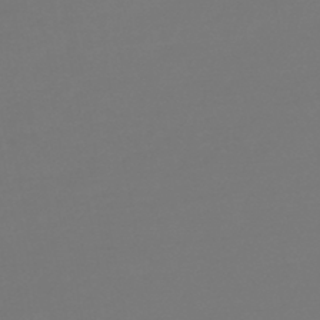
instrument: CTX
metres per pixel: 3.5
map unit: lHb
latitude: -46.6896
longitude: 75.9556
